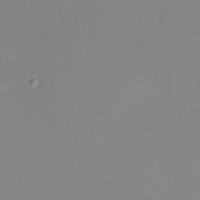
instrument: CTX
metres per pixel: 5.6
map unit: HNhu
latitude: 9.8206
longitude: 10.9920
